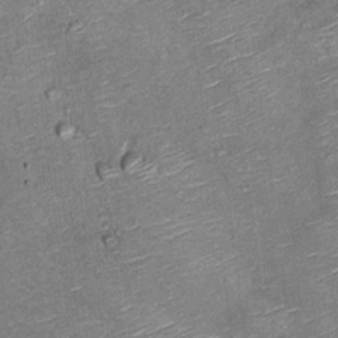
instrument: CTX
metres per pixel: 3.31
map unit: Hto
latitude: 11.9528
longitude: -36.7813
